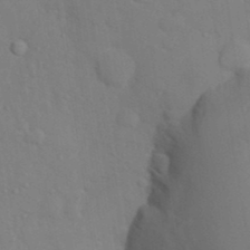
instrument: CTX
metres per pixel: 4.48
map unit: Nhu
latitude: 13.3293
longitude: -28.2900
